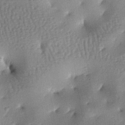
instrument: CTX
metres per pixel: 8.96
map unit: lAa
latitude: -7.5210
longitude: -125.8583
